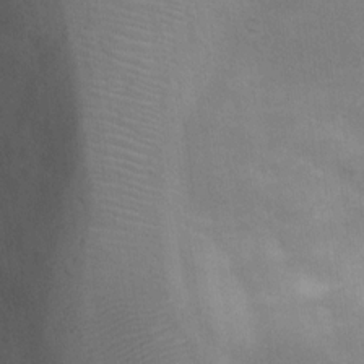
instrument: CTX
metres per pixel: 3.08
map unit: Ht
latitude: 13.3104
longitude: -41.4993
